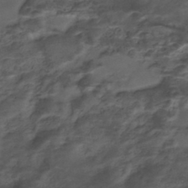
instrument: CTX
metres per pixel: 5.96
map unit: Nhe
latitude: -46.5762
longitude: 153.5210
